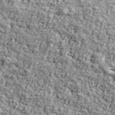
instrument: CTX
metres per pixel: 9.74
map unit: Ave
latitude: 43.2159
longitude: -111.0081
